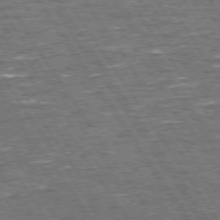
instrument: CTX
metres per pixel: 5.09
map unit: Hpe
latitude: 73.6316
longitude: -134.1766
